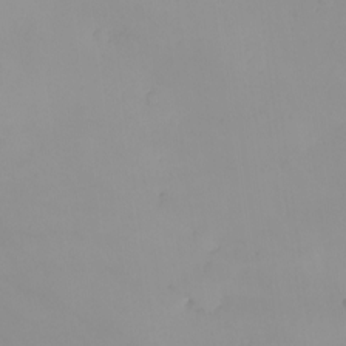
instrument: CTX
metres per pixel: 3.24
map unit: Nhu
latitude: -5.3698
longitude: -80.0633
